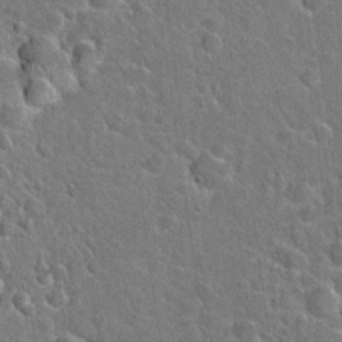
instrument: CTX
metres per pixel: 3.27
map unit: Hto
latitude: 21.1970
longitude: -48.6679
